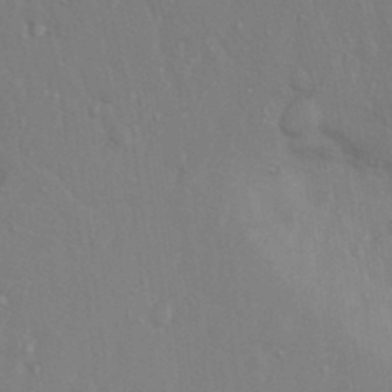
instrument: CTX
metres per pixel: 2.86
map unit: Nhu
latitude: 13.1781
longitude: -28.2900
